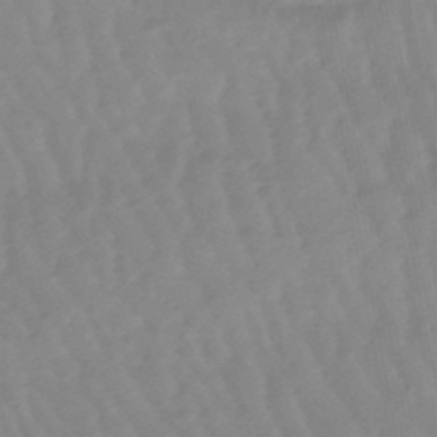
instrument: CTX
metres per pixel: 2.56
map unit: lHb
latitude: -48.3496
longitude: 78.3306
